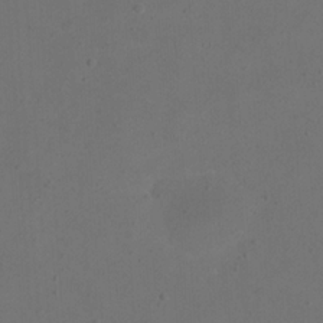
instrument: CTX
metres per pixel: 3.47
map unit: eHh
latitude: 23.4237
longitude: -66.7246
